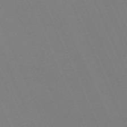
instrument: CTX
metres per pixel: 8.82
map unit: Nhu
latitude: -68.0850
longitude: 39.2565
